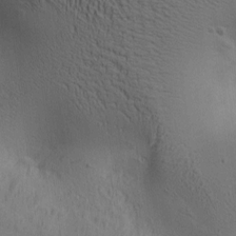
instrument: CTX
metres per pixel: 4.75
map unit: lAa
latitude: 6.3089
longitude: -114.3467
